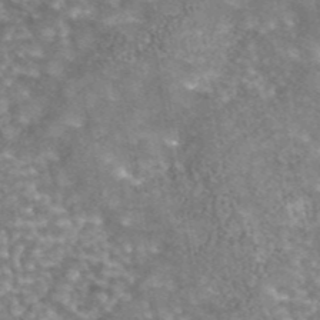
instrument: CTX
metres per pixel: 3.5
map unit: eAb
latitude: 44.3467
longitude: 105.6344
